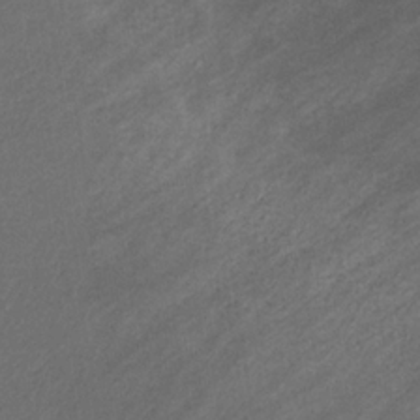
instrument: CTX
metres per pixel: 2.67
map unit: eHb
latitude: -32.2173
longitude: 70.5763
